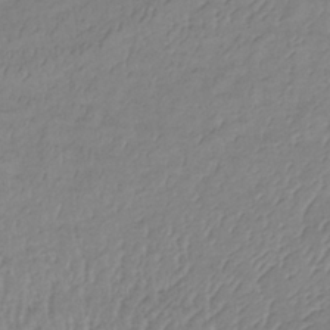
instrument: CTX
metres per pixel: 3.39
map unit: lHb
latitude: -34.4440
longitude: 71.3699
